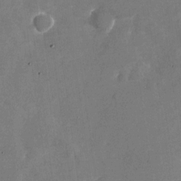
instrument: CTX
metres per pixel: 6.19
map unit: Nhu
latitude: -28.1795
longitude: -76.3278
